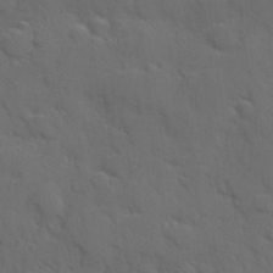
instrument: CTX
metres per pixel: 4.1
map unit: Hve
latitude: 25.1403
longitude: 148.1039
